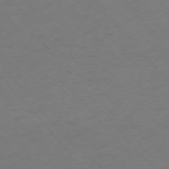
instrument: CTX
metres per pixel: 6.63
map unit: Ap
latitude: -75.9556
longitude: -70.3278
